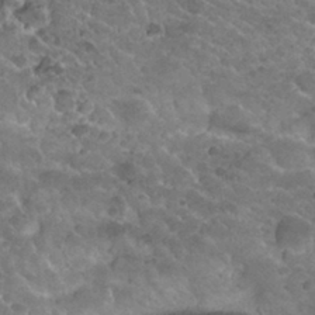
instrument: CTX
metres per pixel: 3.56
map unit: Nhu
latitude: 29.7072
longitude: -54.2711
